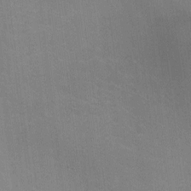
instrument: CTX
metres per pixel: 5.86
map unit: Hto
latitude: -0.1606
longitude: -33.4426
